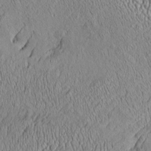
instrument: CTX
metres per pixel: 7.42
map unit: Htu
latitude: -7.0297
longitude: 157.1809
